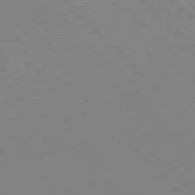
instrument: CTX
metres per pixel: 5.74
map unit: Hpe
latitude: 77.4048
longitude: -125.2725
